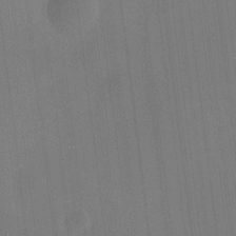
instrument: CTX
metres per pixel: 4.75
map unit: HNhu
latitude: 10.3278
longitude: 10.6141
